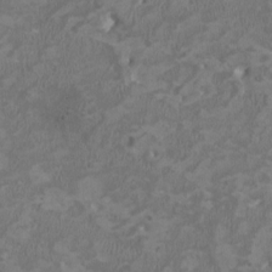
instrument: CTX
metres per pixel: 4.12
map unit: HNhu
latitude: 2.3845
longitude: -3.5749
